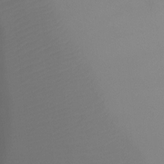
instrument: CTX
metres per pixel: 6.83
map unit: Ht
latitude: -5.5777
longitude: -27.0081
